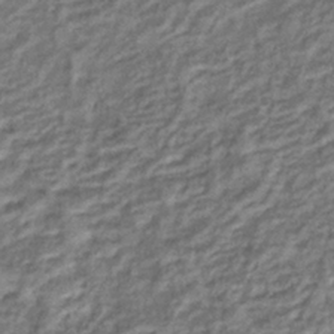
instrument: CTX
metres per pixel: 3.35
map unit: eHb
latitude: -37.9745
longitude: 75.9178
